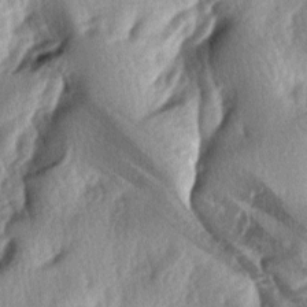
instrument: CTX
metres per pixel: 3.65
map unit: lAa
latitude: -4.7274
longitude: -124.7624
